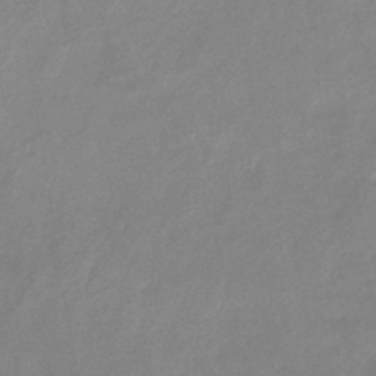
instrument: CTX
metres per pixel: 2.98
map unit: eHb
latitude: -36.7652
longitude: 74.4629
